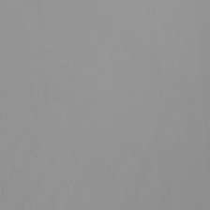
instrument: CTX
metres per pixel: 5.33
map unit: Nhu
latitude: -6.5196
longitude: -93.4993
